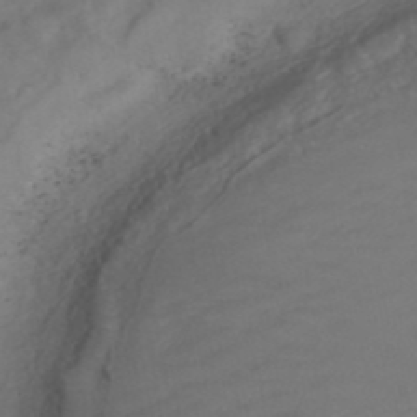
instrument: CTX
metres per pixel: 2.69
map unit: ANa
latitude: 42.8002
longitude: 27.8422
